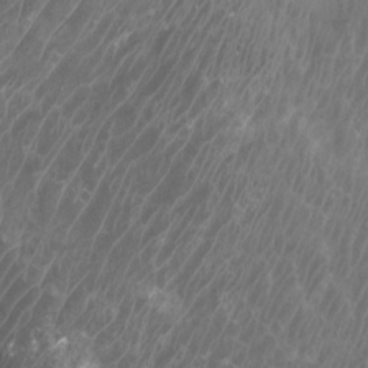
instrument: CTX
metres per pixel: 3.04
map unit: Htu
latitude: 2.5923
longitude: -20.4979
